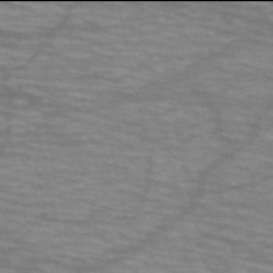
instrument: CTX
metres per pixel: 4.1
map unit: HNb
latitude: -54.0094
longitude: -44.8569
